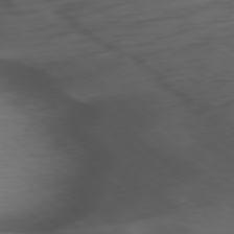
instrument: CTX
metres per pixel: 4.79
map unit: Ap
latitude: -77.8233
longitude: -90.6679
